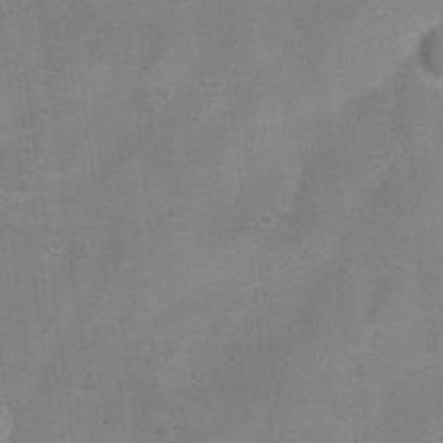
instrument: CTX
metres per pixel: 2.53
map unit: Hto
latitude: 17.3104
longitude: -38.8002
